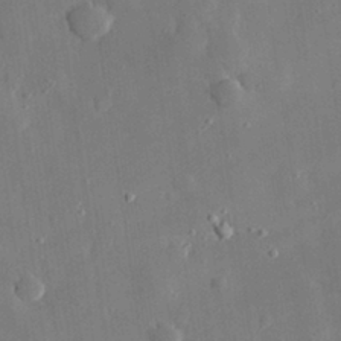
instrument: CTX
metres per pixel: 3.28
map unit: eHh
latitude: 30.1767
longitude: -78.2712
